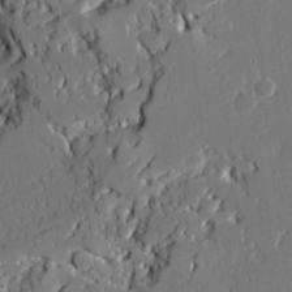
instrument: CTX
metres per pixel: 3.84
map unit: Ave
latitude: 20.4412
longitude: -128.0255
